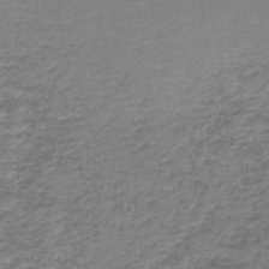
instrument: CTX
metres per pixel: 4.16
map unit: lHb
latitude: -44.7463
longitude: 58.7841
